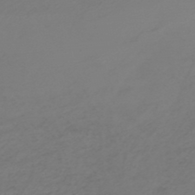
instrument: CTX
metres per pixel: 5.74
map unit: HNb
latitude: -47.6344
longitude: 55.5777
